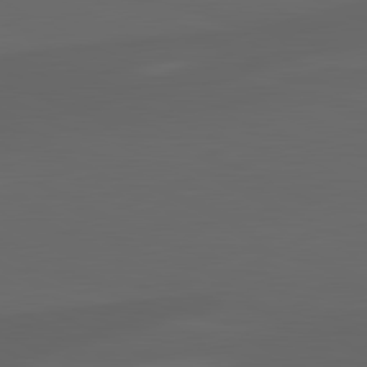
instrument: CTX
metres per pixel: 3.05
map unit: lApd
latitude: 82.1388
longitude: 129.9178
